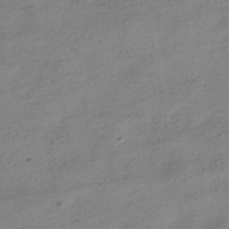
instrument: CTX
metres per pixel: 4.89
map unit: HNhu
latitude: -40.9542
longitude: 99.5021
